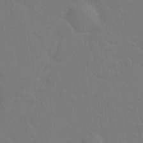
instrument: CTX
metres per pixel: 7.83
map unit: Hto
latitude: -2.7463
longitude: -35.0269
